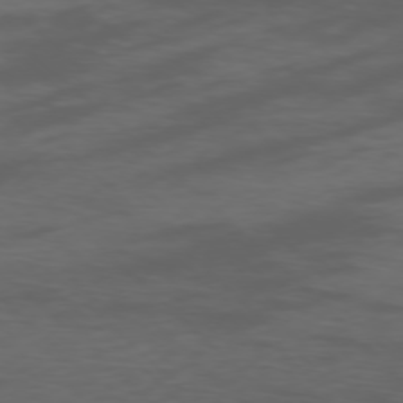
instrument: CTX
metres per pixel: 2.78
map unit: Ap
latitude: -76.1417
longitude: -68.5924
